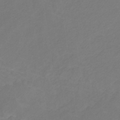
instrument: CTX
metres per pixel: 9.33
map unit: eHb
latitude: -30.7463
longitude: 64.6330
